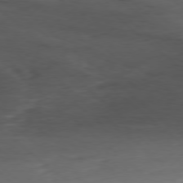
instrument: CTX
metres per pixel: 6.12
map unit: Ap
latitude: -79.0864
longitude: -59.9150
